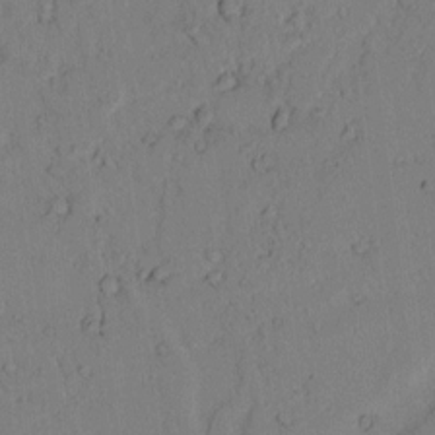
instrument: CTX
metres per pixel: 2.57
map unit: lAvf
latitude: 8.3467
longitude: 169.7666
